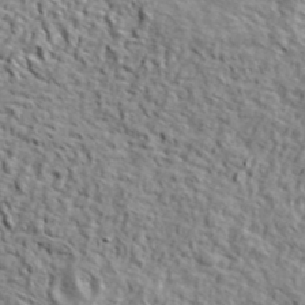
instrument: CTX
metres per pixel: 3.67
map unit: ANa
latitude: 41.2536
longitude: -87.0647
